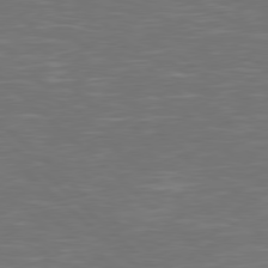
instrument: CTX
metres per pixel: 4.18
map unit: Hpe
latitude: 78.1389
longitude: -124.9135
